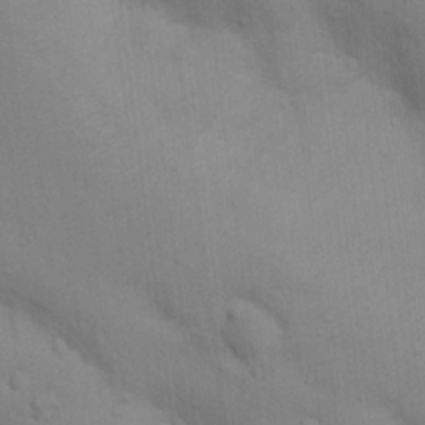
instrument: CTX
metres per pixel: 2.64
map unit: Nhu
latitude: 14.3657
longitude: -30.4790
